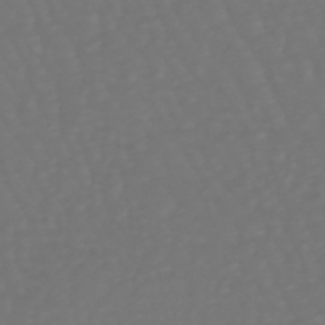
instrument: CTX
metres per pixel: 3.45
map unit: lHb
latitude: -47.2376
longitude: 79.8611
